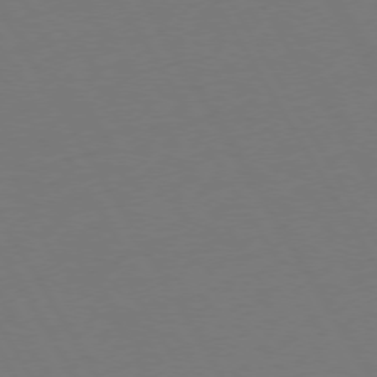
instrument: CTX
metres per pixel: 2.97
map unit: Hpe
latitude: 72.9703
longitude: -127.8206
